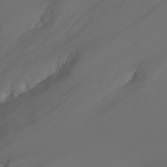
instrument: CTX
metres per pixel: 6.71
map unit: Nhu
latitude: -4.7463
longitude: -72.6680
